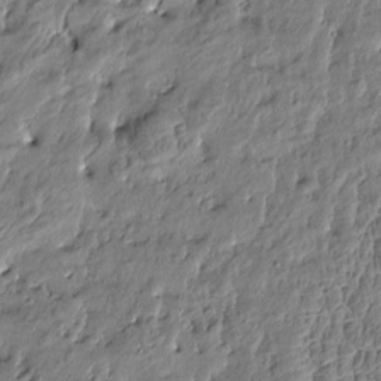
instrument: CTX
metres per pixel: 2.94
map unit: Htu
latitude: -4.9163
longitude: 176.9731
